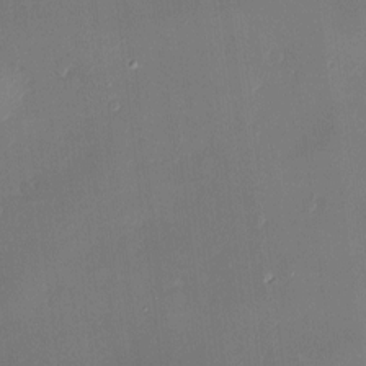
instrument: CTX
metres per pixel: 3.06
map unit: Nve
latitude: -7.3509
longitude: 175.0108
